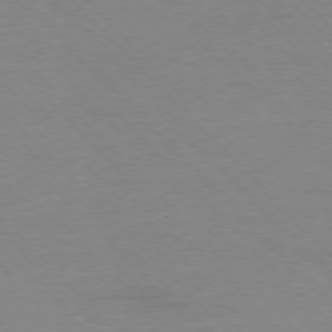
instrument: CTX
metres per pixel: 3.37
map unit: Ap
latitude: -77.6344
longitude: -87.9339
